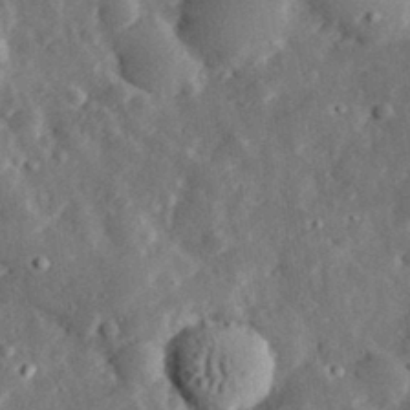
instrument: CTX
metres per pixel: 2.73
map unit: lHvf
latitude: 32.8569
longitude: -83.4993
